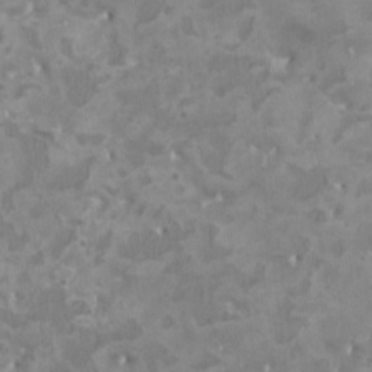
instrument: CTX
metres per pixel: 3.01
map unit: HNhu
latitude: 3.2537
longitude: -3.7260
